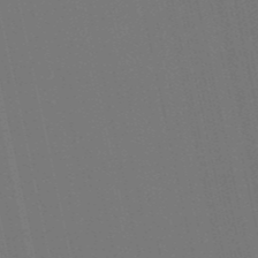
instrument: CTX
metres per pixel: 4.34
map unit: eHb
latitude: -51.5021
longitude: 77.0864
